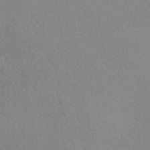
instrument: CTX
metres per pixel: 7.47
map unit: eAb
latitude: 49.8016
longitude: 107.5777
